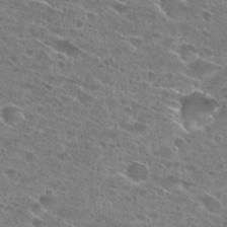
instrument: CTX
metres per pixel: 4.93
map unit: Hto
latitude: 28.2711
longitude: -45.5560
